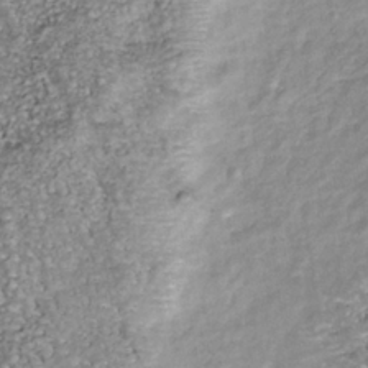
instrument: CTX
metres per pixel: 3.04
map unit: Nhu
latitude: -38.7463
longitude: -80.9325
